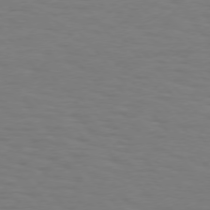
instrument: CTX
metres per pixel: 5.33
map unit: Hpe
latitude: 75.2915
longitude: -132.3278
